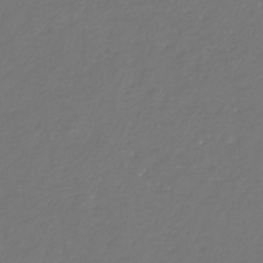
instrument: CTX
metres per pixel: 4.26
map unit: lHb
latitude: -31.0297
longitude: 65.7289
